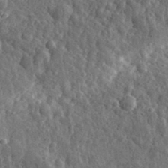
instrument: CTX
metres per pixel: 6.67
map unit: eHh
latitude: 34.1955
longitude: -79.9906
